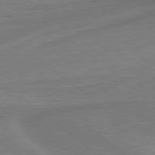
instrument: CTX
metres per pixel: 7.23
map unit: lApd
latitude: 78.8758
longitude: 179.8233
